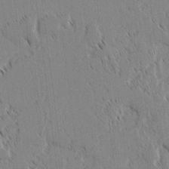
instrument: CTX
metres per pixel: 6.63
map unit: lAvf
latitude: 2.1389
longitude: -107.1592
